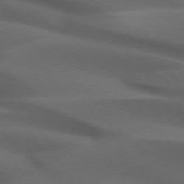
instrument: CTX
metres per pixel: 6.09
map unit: lApd
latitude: 72.9136
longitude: -52.1389
